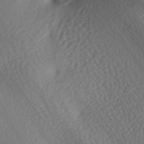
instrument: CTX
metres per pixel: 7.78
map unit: lAa
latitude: -7.7100
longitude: -126.1578
